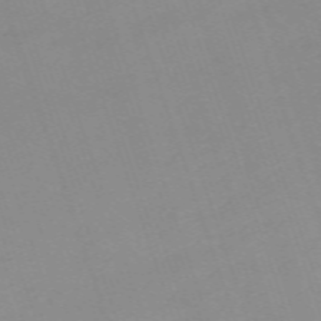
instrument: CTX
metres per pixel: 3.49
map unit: eHh
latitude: -64.6708
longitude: 52.8219
